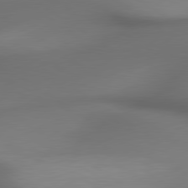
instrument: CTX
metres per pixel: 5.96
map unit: lApd
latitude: 79.7072
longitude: -174.6868
